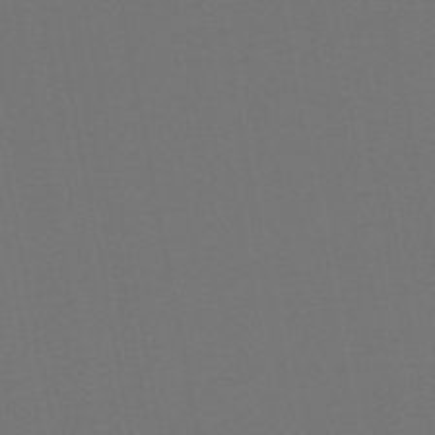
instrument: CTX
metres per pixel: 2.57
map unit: HNb
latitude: -47.6344
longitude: 56.1228
